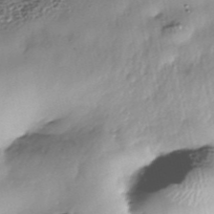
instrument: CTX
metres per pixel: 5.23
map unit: Nhe
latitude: -38.3118
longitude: -148.3656
